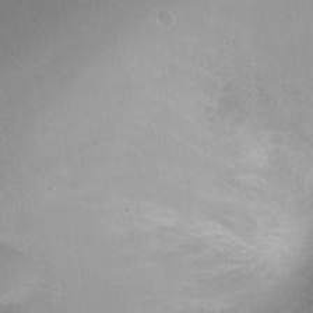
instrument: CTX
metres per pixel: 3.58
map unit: Ht
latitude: -10.0850
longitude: -28.4790
